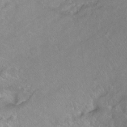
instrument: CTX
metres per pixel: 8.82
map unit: Ht
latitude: -6.5384
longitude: -36.5168
